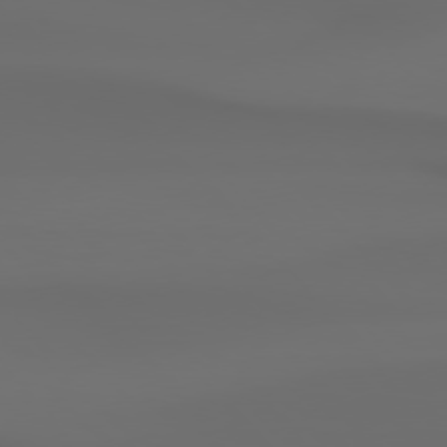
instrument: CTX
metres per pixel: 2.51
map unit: Hpe
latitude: 76.9513
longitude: -132.9892
